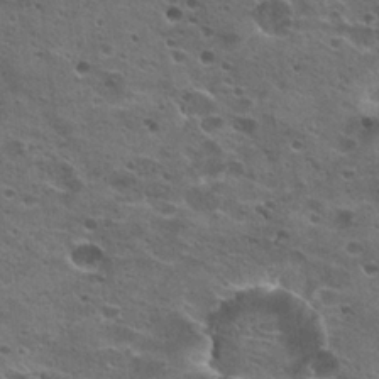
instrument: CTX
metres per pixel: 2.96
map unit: Hto
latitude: 22.3089
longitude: -42.4790
